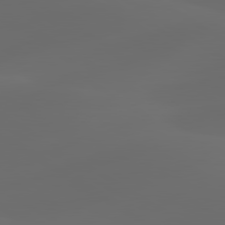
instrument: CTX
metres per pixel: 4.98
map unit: lApd
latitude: 80.1578
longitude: -91.1214
